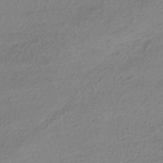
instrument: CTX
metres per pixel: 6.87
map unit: HNhu
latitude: -43.6532
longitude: 95.5210
